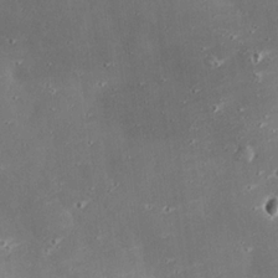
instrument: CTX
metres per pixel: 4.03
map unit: eHh
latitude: 24.0444
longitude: -89.7072
